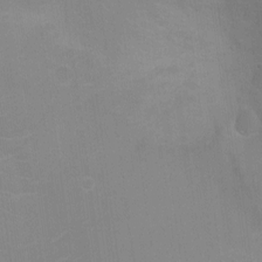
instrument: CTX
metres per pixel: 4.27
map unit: Ht
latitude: -3.7855
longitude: -17.3293
